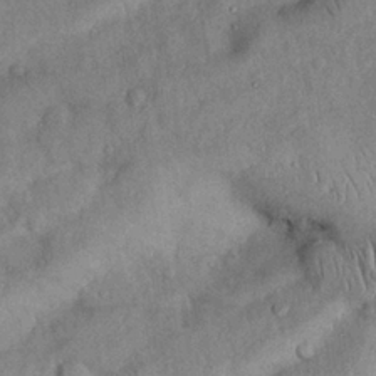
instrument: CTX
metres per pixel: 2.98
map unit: Nhu
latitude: 27.0648
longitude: -70.6868
